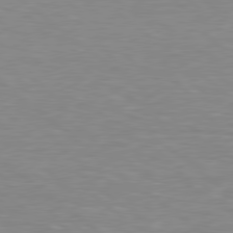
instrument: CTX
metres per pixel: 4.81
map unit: lApd
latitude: 79.1214
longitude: -89.1026
